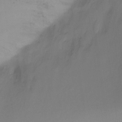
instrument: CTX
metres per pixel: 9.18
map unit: Ht
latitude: -10.1795
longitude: -28.6301
